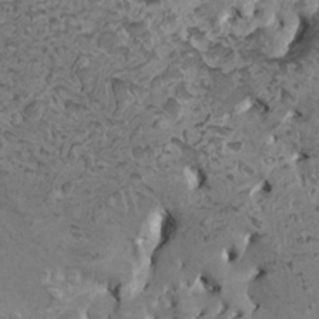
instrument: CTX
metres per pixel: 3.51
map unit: HNhu
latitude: 6.7435
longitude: -1.1592
